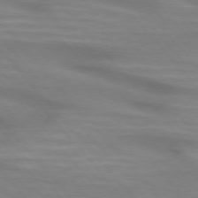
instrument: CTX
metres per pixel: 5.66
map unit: lApd
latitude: 74.7435
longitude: -60.6301
